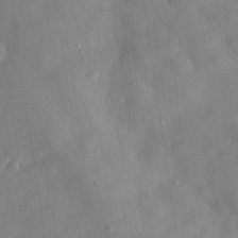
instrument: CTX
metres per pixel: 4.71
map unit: eHh
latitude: 29.8583
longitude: -72.5735
